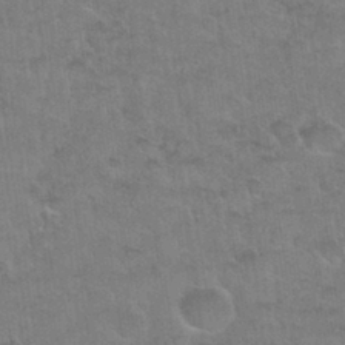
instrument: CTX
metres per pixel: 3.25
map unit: Nhu
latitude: 31.5938
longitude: -51.6505
